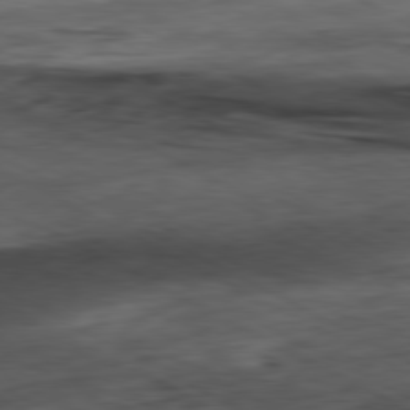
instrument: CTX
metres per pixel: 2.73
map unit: Ap
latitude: -80.9920
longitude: -83.6693
